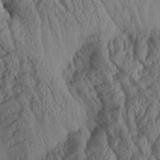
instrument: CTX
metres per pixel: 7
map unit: Aa
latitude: 26.3467
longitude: -133.8583
